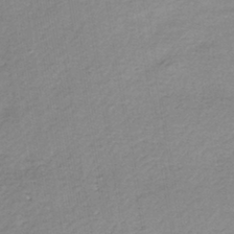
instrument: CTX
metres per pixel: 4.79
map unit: lHb
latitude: -40.9919
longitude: 72.8219
